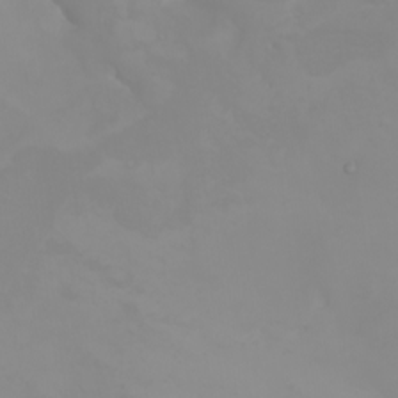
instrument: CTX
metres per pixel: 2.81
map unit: Nhu
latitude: -5.1620
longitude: -93.4426
